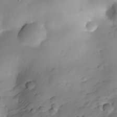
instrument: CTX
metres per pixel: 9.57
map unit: Nhe
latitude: -35.1809
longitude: -144.9891
